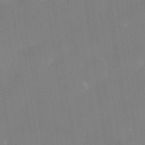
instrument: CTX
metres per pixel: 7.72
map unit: Nhe
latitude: -38.1039
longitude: -119.2348
